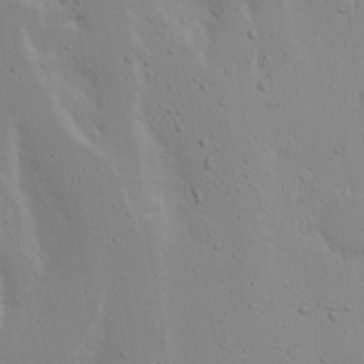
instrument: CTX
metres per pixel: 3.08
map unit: eHh
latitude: 18.7813
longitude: -71.9906
